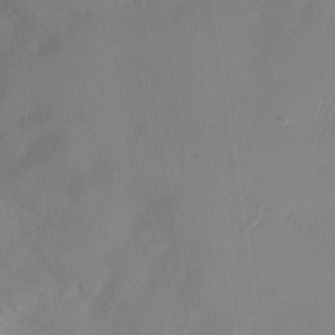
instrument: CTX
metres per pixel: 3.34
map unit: Nhu
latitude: -28.2928
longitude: -67.3103
